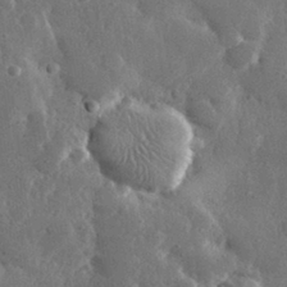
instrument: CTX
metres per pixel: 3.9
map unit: lHvf
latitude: 31.4427
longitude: -88.6869
